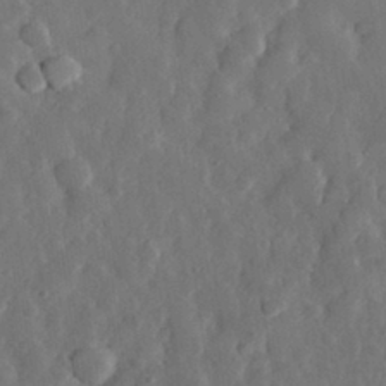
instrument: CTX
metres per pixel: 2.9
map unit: eHh
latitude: 30.4601
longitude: -78.2901
